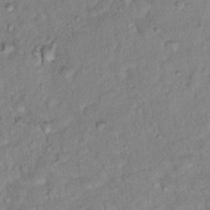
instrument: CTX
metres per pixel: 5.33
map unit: Hto
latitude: 16.5735
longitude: -35.7449
